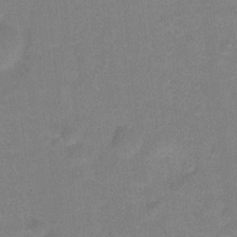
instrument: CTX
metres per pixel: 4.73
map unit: Hto
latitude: -5.5966
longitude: -35.5560
